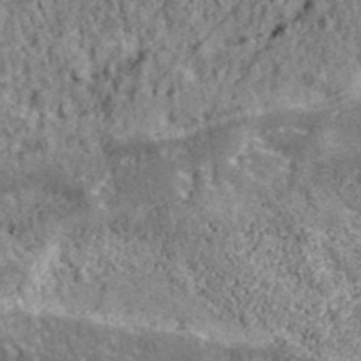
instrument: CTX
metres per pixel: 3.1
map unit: eHh
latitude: 43.8017
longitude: -89.4427
